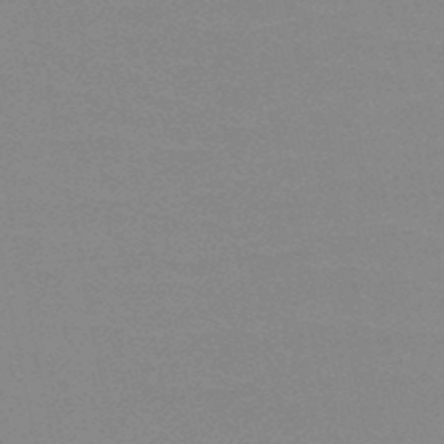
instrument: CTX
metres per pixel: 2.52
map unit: HNb
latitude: -48.9353
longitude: -49.3482
